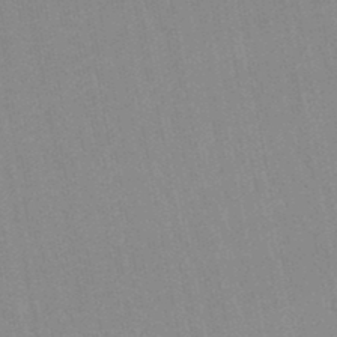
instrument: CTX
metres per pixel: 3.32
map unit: lHb
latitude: -45.7289
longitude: 78.5762
